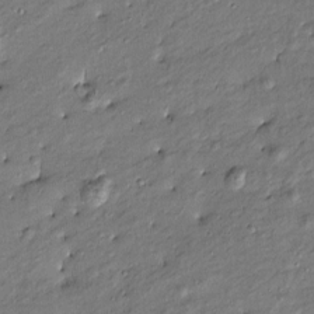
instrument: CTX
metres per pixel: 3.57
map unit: Htu
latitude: -7.9745
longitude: 177.1998
